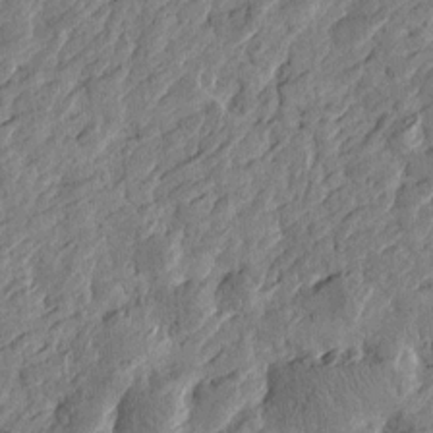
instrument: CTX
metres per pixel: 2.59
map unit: Htu
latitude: -2.7463
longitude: -179.2159
